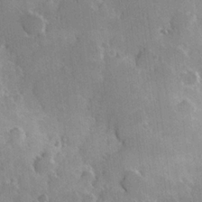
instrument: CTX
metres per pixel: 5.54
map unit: Hve
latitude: 23.5560
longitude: 147.2943
